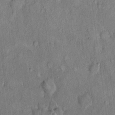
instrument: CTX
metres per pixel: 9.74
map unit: Hto
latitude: 18.4034
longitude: -61.4804
